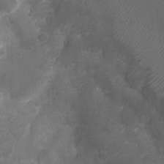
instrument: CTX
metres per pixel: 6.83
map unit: Nhu
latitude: -9.4076
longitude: -42.6302
